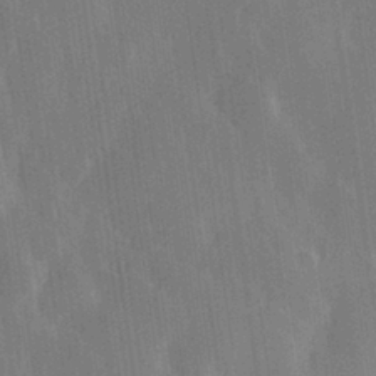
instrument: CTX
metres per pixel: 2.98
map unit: Hve
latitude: 28.4979
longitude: 147.3887
